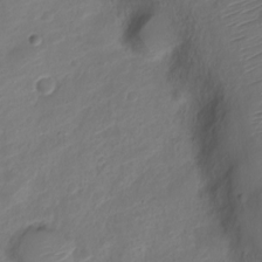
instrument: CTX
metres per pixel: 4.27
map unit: Nve
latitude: -19.7856
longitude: 108.1039
